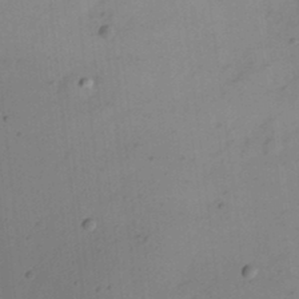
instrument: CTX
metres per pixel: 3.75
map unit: eHh
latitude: 21.4427
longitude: -70.3467
